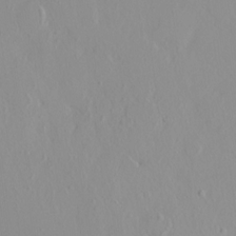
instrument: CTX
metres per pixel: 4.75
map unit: HNhu
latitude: 3.1214
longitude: 6.9919
